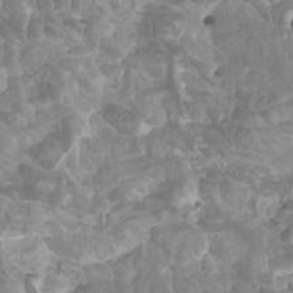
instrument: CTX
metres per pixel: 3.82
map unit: Htu
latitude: -5.5588
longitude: -76.1389
